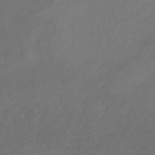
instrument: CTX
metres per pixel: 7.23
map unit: HNb
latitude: -31.0297
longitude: 62.6329
